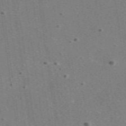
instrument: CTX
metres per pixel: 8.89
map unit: eAb
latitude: 48.1011
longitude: 115.6344
